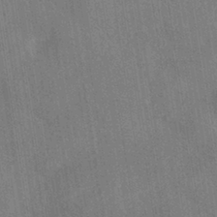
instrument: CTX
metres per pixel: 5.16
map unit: HNhu
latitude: -40.4818
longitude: 95.9178
